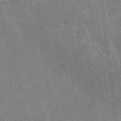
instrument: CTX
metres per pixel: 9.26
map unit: lHvf
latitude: -9.4454
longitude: -101.1781
